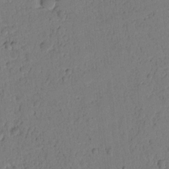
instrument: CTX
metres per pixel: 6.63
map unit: lAvf
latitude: 8.8947
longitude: 169.6721
